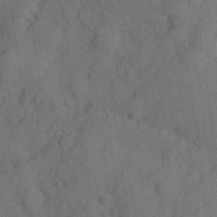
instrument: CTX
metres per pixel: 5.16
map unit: Hve
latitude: 24.8002
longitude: 148.0094
